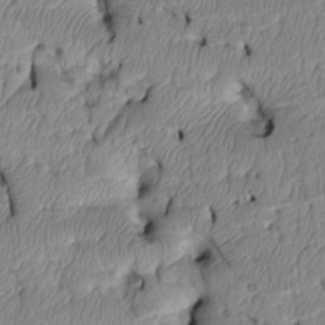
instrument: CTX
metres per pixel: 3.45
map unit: Htu
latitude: 3.6505
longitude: 149.3888
